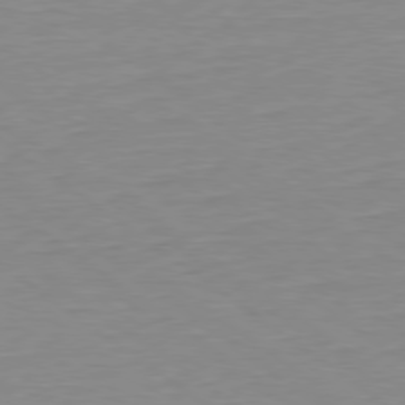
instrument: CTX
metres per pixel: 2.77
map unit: Ap
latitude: -79.5777
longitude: -56.2522
